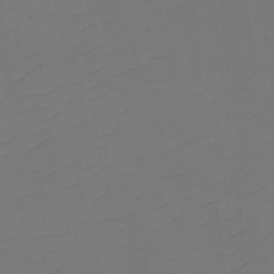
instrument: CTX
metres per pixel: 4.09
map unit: eHh
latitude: -2.6140
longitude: -74.3467
